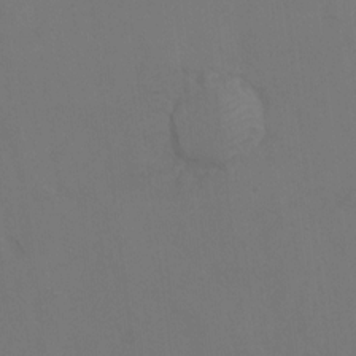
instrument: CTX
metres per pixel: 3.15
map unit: Hto
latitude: 6.7813
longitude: -34.6868
